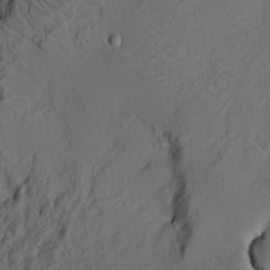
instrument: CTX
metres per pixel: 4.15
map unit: HNhu
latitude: 10.1200
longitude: 23.5777
